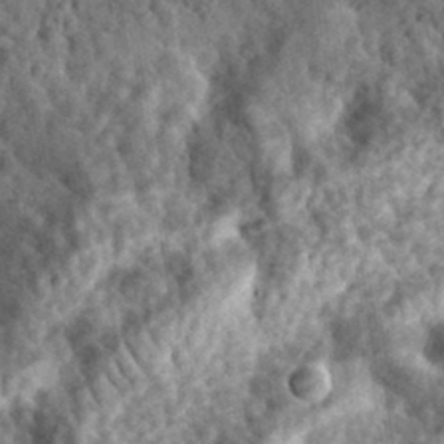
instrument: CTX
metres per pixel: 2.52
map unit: eHh
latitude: 34.9135
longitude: -79.0459
